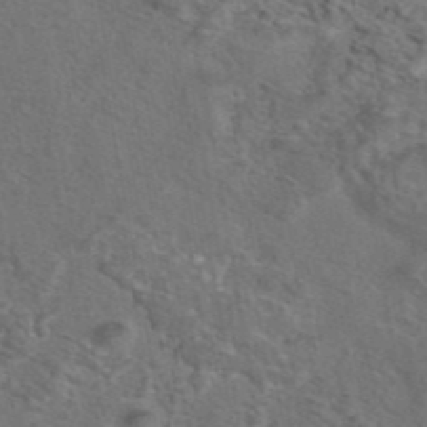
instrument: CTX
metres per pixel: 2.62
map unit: eAb
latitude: 43.5182
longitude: 104.1983
